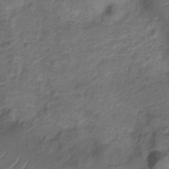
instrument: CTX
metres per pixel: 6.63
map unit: Nve
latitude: -20.0850
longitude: 104.8975
